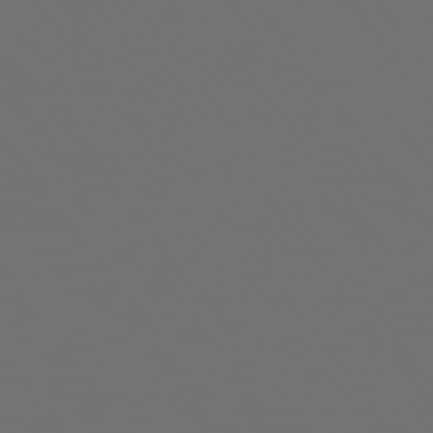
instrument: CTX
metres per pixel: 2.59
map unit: Hpe
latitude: 75.2915
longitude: -126.5357
